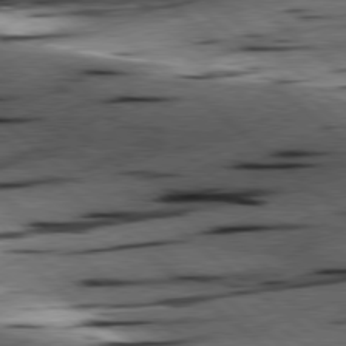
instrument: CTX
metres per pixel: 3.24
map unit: lApd
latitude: 78.4790
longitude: -52.4601
